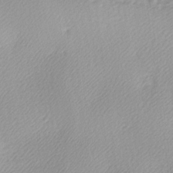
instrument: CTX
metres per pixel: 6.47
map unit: lAa
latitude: -5.6155
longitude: -122.2900
